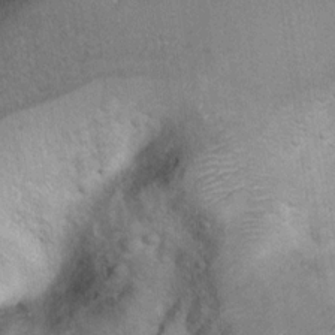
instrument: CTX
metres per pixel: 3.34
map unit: Ht
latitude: 7.1403
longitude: -30.5168
